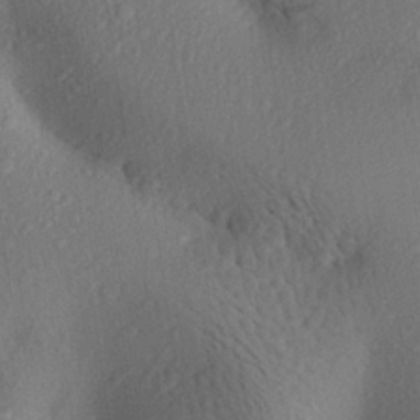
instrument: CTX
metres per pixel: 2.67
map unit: Aa
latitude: 26.9136
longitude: -146.1578
